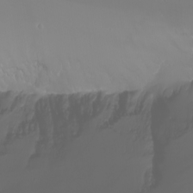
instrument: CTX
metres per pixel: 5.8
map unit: Nhu
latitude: -7.3887
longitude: -83.6316
